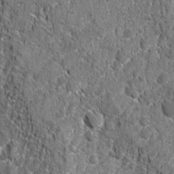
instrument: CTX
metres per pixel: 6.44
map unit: Ave
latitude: -10.4440
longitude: -119.6505
